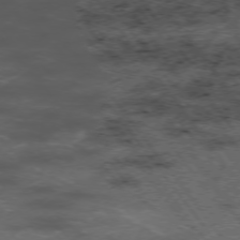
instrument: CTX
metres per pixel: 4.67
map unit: Hpe
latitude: -75.7667
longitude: -19.1781
